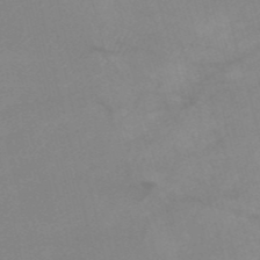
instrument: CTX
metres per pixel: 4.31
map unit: HNb
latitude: -53.1431
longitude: -50.1011
